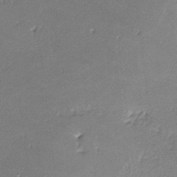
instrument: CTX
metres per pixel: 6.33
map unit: lHvf
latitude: -12.6141
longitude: -103.0080
